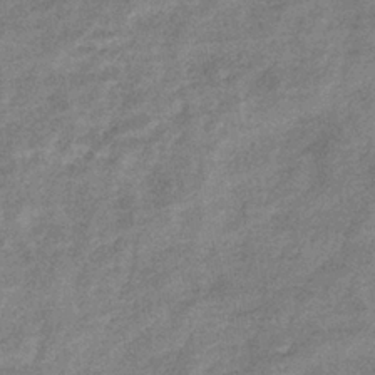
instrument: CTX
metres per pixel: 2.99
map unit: eHb
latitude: -37.8422
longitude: 78.9541
